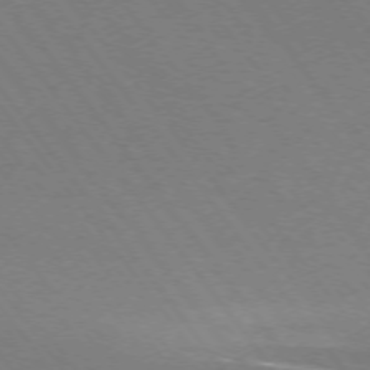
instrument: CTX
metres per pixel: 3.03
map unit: Ap
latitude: -74.9542
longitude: -69.7450
